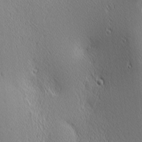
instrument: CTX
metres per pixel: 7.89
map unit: lAa
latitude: 2.6679
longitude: -117.6505
